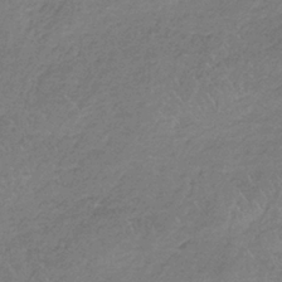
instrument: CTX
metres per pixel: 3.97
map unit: HNb
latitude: -35.4454
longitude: 55.5966
